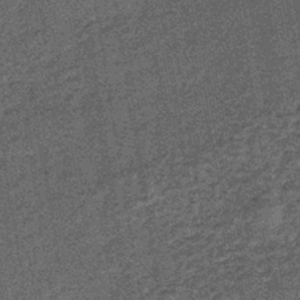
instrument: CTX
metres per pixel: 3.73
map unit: lHb
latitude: -39.0486
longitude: 65.9745
